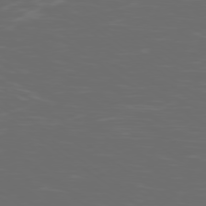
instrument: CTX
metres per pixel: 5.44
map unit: Ap
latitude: -79.0864
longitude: -103.0269
